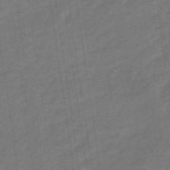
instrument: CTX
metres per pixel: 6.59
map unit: eHb
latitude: -47.4265
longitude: 87.2187
